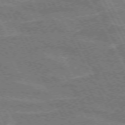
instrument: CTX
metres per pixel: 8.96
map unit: lApd
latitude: 71.9528
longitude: -54.6490
